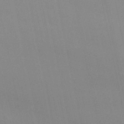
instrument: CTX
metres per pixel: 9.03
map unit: lHb
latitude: -46.0661
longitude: 69.8233
